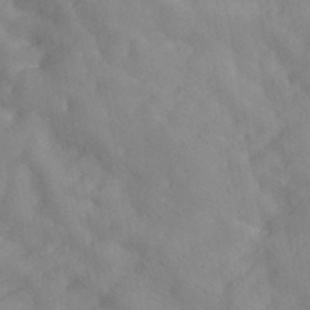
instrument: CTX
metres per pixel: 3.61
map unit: HNhu
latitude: -41.3887
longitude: 101.1809
